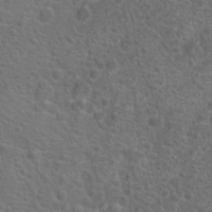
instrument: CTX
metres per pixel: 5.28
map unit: Hto
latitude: 17.9339
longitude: -41.8961
